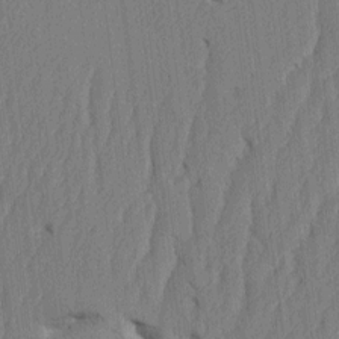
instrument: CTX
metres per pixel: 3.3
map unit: HNhu
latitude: -1.8234
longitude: 14.2551
